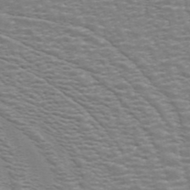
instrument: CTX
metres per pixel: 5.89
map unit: ANa
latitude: 44.5168
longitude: 29.1242
